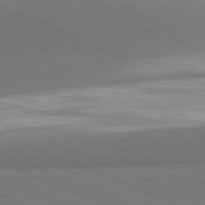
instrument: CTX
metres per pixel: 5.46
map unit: lApd
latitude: 81.7072
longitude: 160.3306
